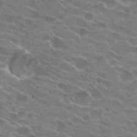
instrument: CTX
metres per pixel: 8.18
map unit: Hto
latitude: 24.5545
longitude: -43.7261
